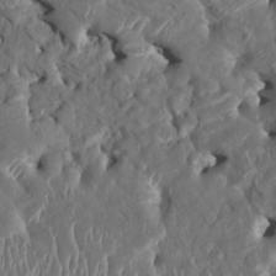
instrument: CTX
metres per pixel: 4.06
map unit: HNhu
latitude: 3.9528
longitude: -7.4048
